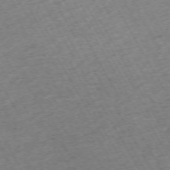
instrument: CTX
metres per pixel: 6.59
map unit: Hpe
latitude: -71.8045
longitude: 9.1620
